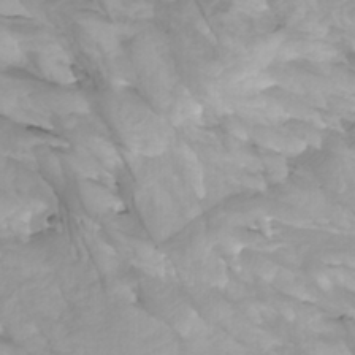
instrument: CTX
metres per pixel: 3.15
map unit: Htu
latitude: -4.9163
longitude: -76.9702
